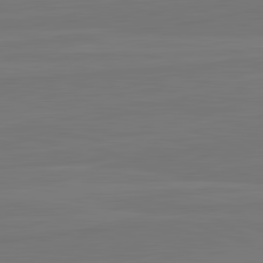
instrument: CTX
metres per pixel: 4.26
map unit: lApd
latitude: 82.4223
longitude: 164.4818
